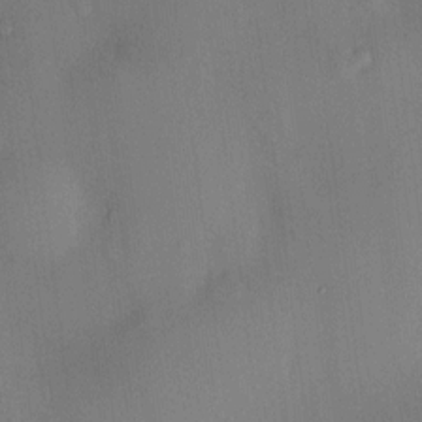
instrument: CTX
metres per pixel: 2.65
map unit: HNhu
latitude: 13.8961
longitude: 13.4455
